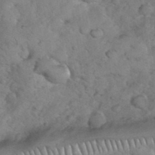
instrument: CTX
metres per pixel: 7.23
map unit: eHh
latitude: 36.7813
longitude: -64.0255
